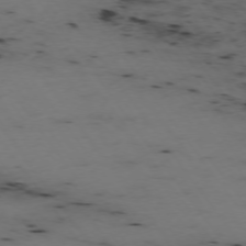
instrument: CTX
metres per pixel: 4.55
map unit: Hpe
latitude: -74.4629
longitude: 3.0675
